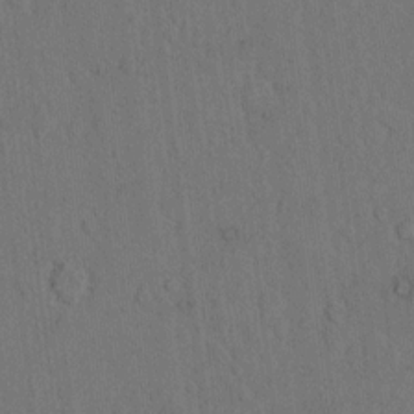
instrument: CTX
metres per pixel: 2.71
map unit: Hto
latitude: 10.0255
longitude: -61.0080
